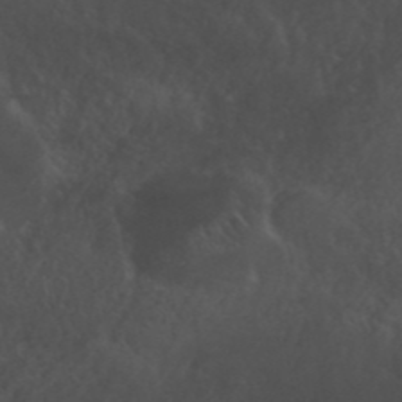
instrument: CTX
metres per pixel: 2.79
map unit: ANa
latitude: 42.2712
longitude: 54.3495
